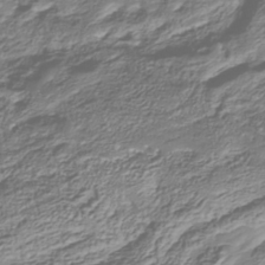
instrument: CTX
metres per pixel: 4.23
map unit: Nhu
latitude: -38.4062
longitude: -81.8583
